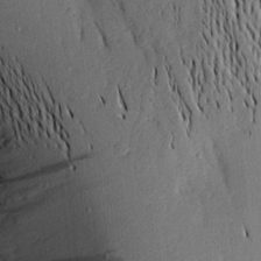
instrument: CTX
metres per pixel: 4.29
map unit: Aa
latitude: 16.2334
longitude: -147.1215
